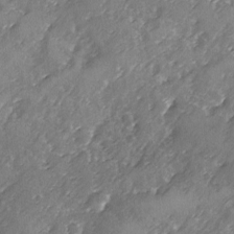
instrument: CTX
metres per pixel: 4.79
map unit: Ave
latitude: -8.2550
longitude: -117.7450
